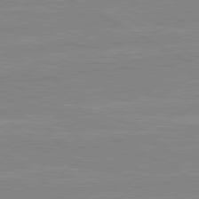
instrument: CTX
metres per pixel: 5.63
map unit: lApd
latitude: 80.5735
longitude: 171.3510
